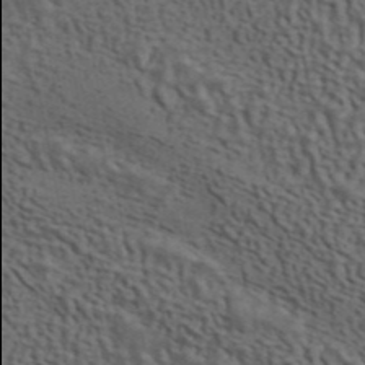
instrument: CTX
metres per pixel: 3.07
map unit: ANa
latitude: 44.4790
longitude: 38.0094
